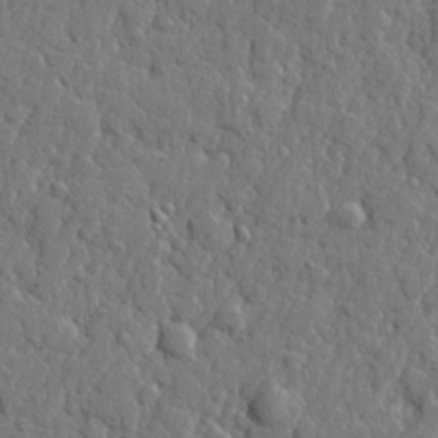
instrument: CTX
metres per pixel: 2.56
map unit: lHvf
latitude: 22.9703
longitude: 143.2187
